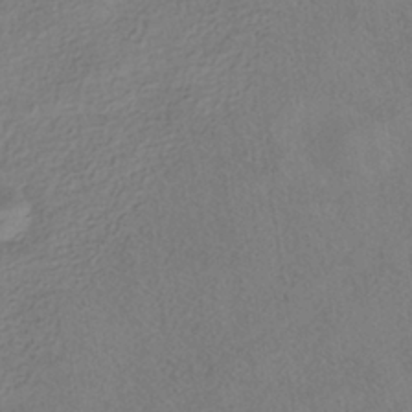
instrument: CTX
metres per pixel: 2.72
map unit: HNhu
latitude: -40.0472
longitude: 102.2928
